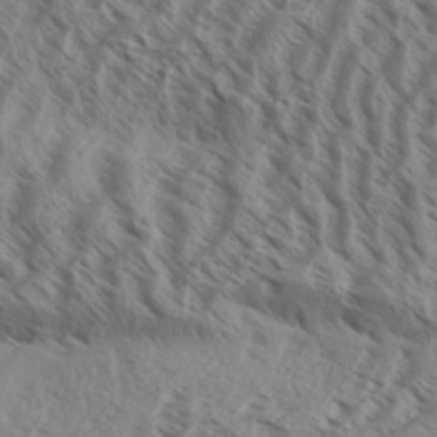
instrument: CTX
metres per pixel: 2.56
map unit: Aa
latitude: 33.3482
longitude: -138.5357
